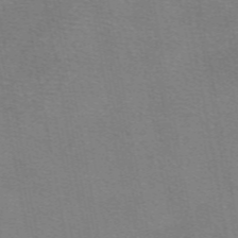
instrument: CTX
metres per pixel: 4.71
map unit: eAb
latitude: 50.0822
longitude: 105.2376
